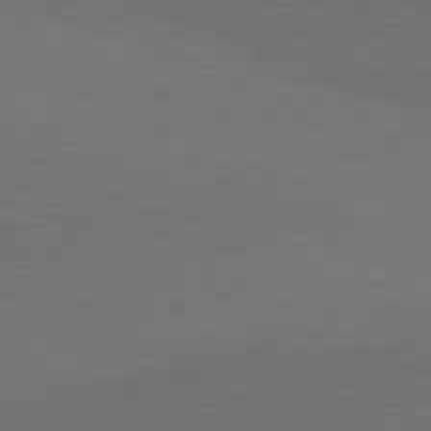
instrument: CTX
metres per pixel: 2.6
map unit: lApd
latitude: 81.4615
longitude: 149.3321
